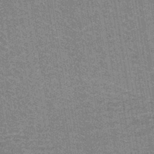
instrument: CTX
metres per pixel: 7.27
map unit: lHb
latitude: -42.8030
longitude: 54.9164
